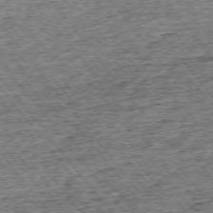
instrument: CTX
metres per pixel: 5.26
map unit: Ap
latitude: -75.2943
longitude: -91.8772
